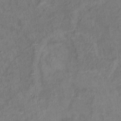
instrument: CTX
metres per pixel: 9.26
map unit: Hto
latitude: 14.0633
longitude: -39.0836
